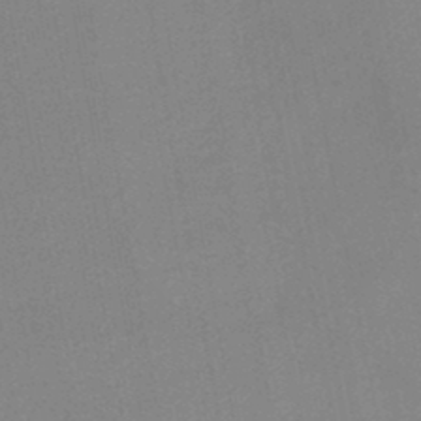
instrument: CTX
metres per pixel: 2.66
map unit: lHb
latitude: -46.5384
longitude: 61.0298
